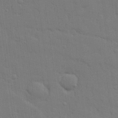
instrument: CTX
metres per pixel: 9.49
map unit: lHvf
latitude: 23.3859
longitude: 142.0661
